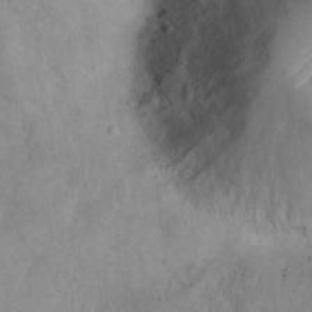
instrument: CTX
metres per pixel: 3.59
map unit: eHh
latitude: 22.1389
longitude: -61.8394
